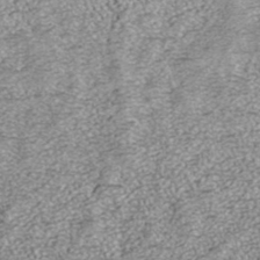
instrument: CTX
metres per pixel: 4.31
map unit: ANa
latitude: 37.7072
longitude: 17.4644
